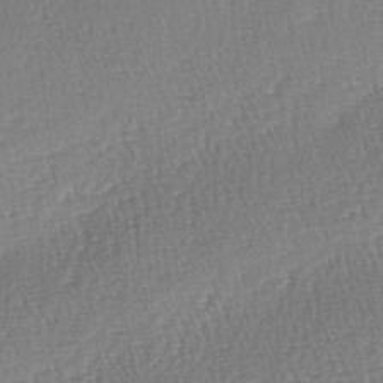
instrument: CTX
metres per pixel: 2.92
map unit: lAa
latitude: -2.7085
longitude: -127.7261
